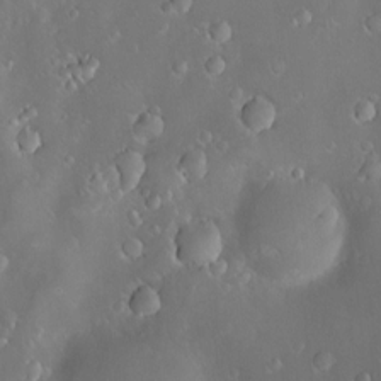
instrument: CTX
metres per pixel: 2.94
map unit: Hve
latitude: -10.5952
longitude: 174.8596
